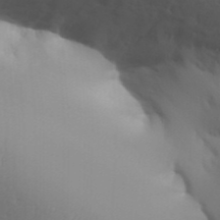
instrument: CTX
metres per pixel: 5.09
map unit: Aa
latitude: 32.9892
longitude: -143.4993
